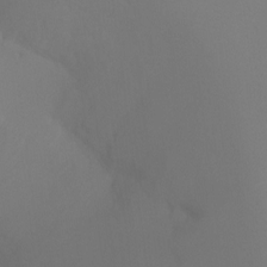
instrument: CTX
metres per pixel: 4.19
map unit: Ht
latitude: -8.5952
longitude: -33.3293
